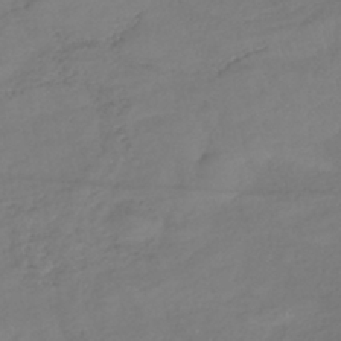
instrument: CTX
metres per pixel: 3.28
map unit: lHb
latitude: -38.0094
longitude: 70.2929
